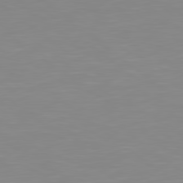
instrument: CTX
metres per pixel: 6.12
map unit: Hpe
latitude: 78.8380
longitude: -173.0647
